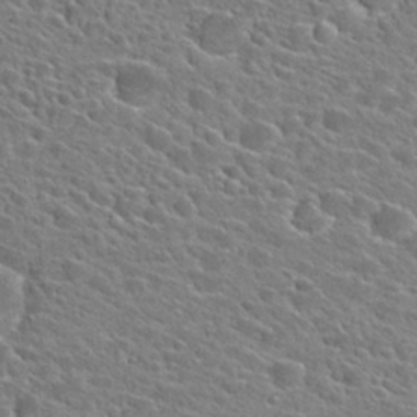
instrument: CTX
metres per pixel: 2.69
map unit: Hto
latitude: 25.8016
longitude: -42.6113
